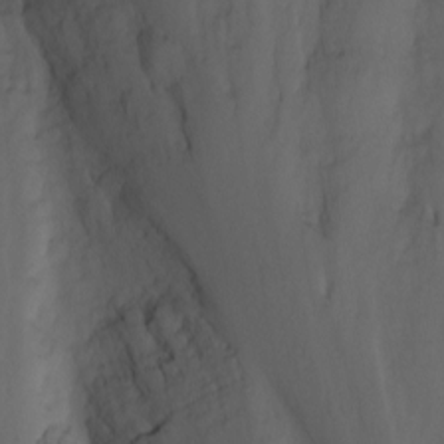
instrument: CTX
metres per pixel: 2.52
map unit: Nhu
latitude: -3.7666
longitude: -74.5357
